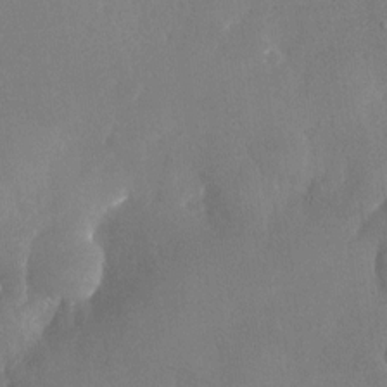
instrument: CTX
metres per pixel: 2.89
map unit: Nhu
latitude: -26.4440
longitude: -70.4790
